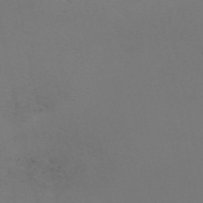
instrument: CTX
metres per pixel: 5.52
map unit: ANa
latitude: 50.9135
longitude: -70.8380
